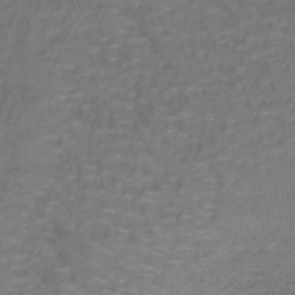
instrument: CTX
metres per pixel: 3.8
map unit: lHb
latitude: -42.4062
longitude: 58.3306
